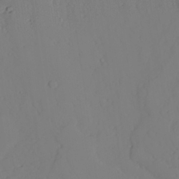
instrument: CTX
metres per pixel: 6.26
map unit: lAvf
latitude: 26.2523
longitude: -111.1403
